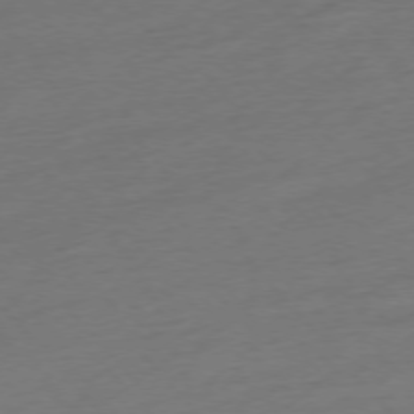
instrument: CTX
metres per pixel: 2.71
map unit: Hpe
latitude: -76.3117
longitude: -14.7058
